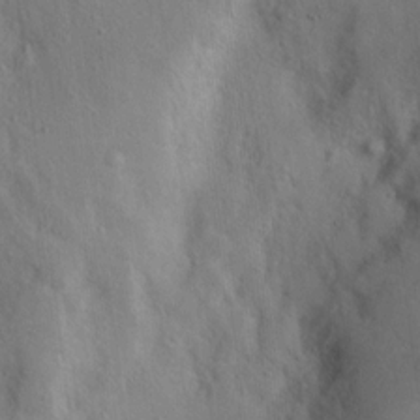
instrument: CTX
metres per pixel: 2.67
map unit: Nhu
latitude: 12.3845
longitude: -27.1592
